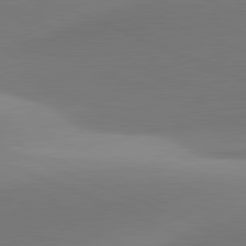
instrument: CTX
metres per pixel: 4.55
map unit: lApd
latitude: 81.5938
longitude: 142.0850
